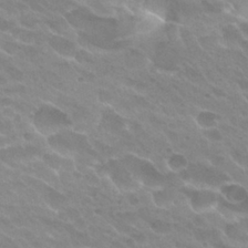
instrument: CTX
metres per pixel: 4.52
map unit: Hto
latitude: 27.1592
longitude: -35.3859
